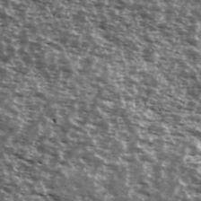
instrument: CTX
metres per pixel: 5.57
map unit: Ave
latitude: 40.1199
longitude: -108.5167
